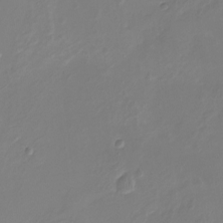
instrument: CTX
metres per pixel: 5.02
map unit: Nhu
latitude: -16.5952
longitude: -57.3670
